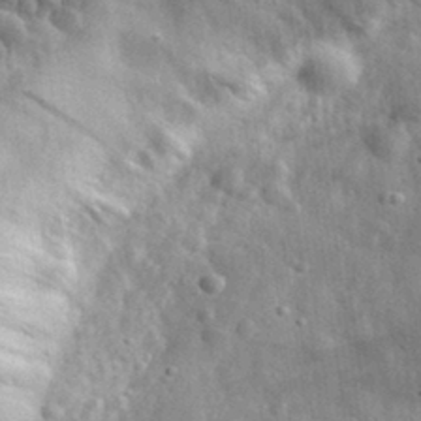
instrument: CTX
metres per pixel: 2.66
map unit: eHh
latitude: 31.4994
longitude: -73.1026
